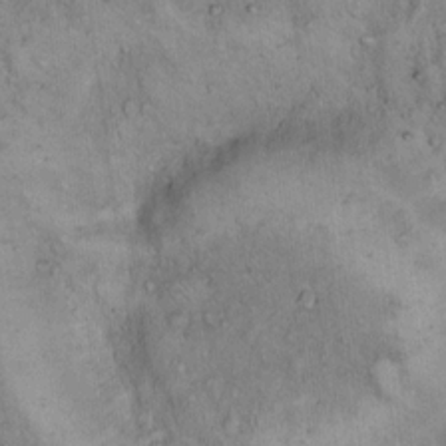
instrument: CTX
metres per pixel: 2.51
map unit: Hto
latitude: 13.6316
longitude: -57.2914
